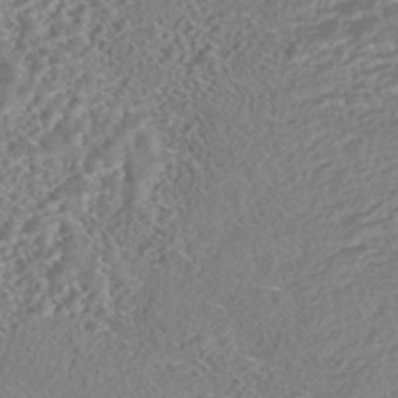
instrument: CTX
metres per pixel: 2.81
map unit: HNhu
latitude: -44.2740
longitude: 100.5006
